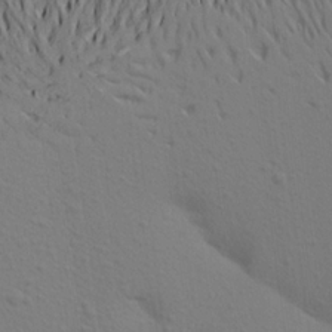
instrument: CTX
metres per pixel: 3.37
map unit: Aa
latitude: 21.5182
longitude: -146.1578
